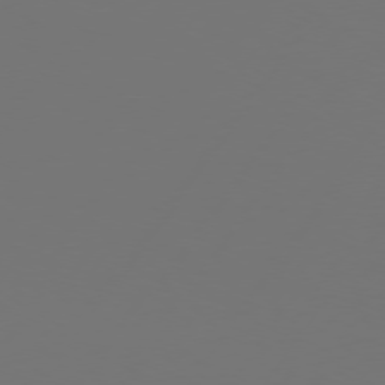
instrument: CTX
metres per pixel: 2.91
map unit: Hpe
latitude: 74.9136
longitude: -130.3657
